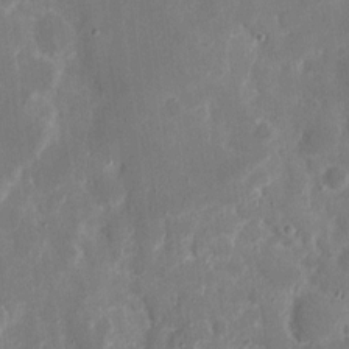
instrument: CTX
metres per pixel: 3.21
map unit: eHh
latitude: 9.1403
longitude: -69.1214
